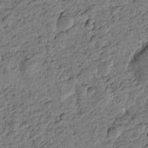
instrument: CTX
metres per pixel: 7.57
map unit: Htu
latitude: -1.0487
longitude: -175.9717
